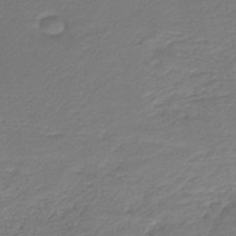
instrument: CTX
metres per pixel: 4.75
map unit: HNb
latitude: -42.3306
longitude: 51.4832
